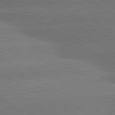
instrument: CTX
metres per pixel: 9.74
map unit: lApd
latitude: 80.4034
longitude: -149.8583
